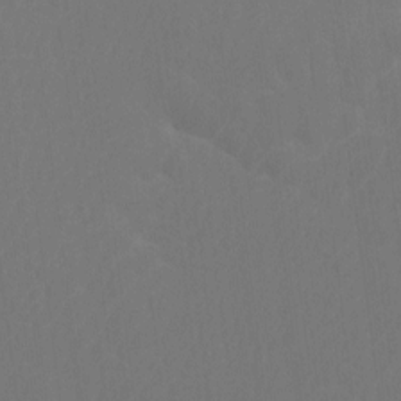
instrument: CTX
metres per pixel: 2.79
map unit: Htu
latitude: -6.7841
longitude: -69.2915
